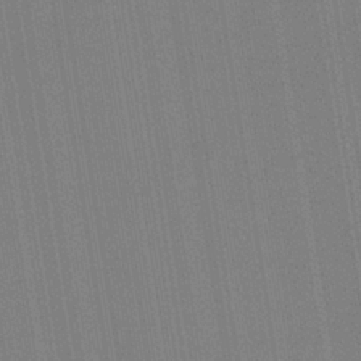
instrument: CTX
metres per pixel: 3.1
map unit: HNb
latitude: -35.3699
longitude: 55.0487
